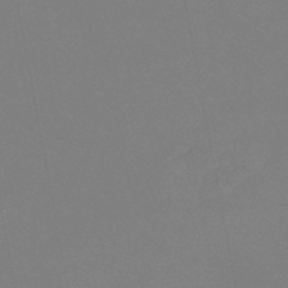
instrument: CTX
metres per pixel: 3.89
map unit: lHb
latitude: -44.0850
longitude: 74.9542
